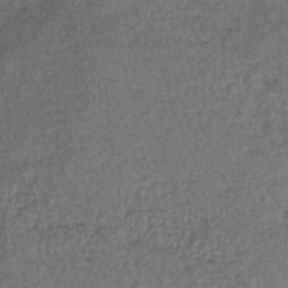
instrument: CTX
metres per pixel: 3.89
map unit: lHb
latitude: -45.1998
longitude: 58.3495
